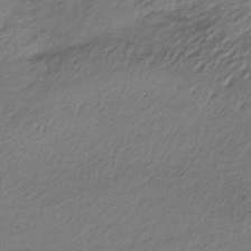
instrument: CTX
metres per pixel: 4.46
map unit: lHb
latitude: -35.7667
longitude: 62.4440
